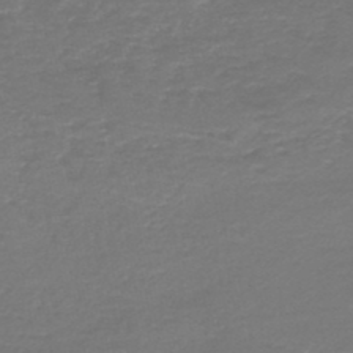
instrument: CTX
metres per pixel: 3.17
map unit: HNb
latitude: -47.3509
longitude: 53.0108
